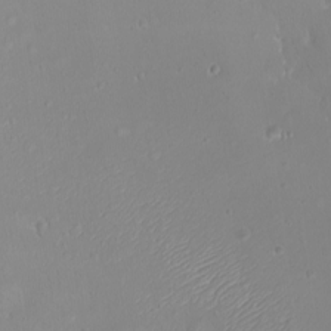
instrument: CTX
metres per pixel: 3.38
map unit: eHh
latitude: -9.7855
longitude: -68.7246
